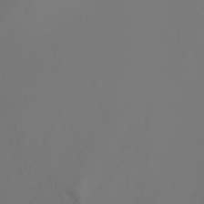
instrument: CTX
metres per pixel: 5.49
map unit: Ht
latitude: -4.9352
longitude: -26.9325
